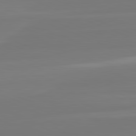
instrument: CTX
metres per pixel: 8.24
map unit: lApd
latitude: 81.9150
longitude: -135.5371
